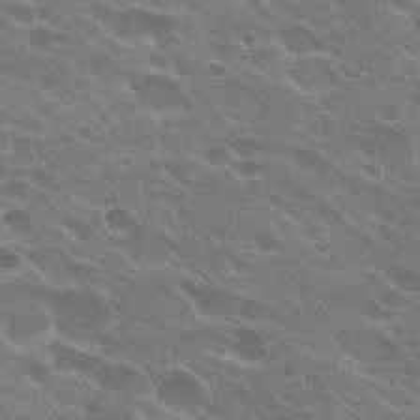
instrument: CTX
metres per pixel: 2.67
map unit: Hto
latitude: 25.1403
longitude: -37.2915
